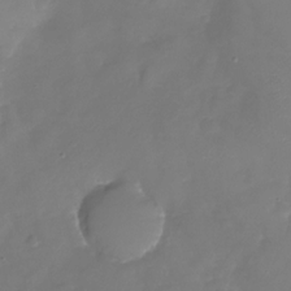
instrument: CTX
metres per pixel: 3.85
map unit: Nhu
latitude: -27.2187
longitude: -57.4615
